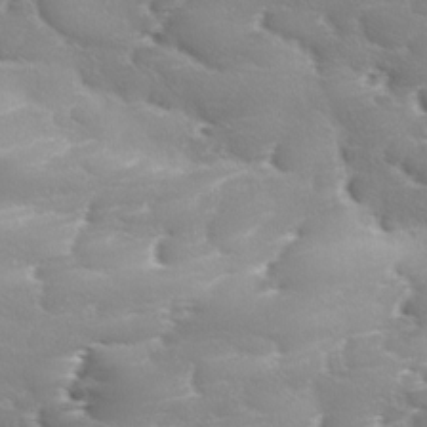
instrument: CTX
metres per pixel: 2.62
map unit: Ave
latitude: 11.1970
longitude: -106.2334
